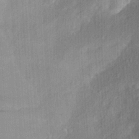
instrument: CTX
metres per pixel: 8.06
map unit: Aa
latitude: 24.0255
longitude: -147.4994
